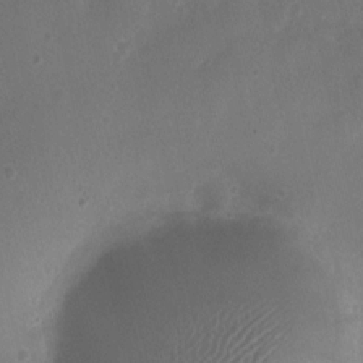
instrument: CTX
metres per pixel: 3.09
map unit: Nhu
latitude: 4.9325
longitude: -16.8002
